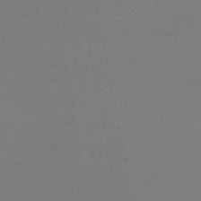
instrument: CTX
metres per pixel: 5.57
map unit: lHb
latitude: -47.3887
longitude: 58.3873
